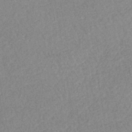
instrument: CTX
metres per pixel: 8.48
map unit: lHb
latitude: -40.5951
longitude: 68.7463
